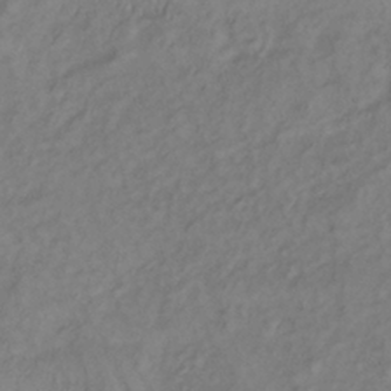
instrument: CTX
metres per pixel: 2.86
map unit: lHb
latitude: -34.8408
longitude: 69.0864
